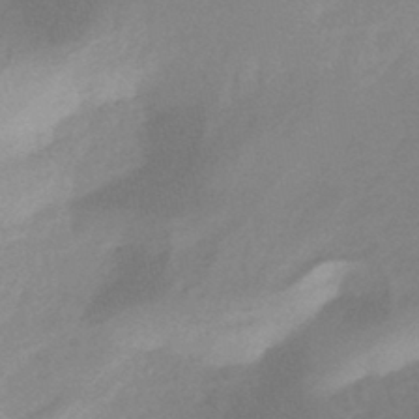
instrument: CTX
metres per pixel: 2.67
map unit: HNhu
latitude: -44.2173
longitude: 91.1431
